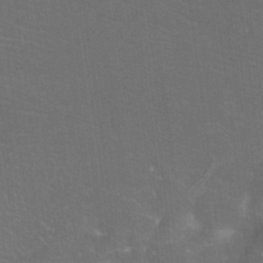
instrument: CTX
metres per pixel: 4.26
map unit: Nhu
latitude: -12.2362
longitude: -72.8002
